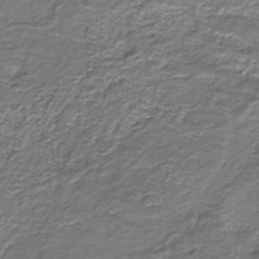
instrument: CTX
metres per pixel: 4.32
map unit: eAb
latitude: -39.5399
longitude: 51.4643
